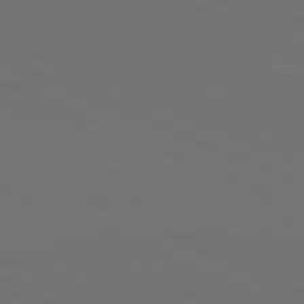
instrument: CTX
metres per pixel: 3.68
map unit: Hpe
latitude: -81.8045
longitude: 20.0661
